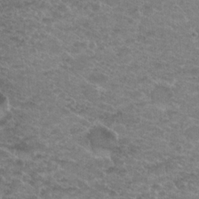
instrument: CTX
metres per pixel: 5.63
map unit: Hto
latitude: 19.8961
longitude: -37.0081
